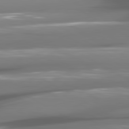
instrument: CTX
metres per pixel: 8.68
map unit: lApd
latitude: 80.6301
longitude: -144.1955
